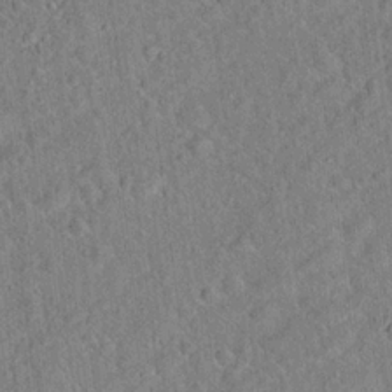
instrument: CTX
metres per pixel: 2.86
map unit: Hto
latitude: 17.5371
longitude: -52.2145
